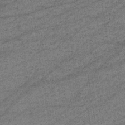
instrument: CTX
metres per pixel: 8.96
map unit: eHb
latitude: -33.9556
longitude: 70.9731
